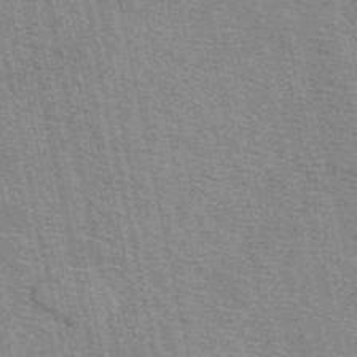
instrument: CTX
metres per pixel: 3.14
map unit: eAb
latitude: 49.1025
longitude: 106.2929
